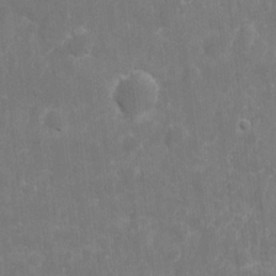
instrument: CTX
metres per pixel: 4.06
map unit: eHh
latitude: 9.6505
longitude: -71.6694
